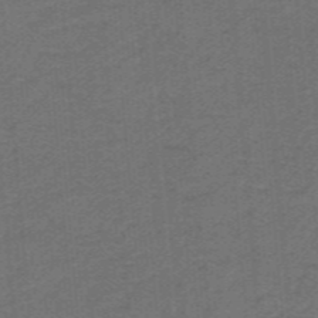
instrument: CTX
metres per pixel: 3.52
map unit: lHb
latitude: -42.1983
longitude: 54.6330
